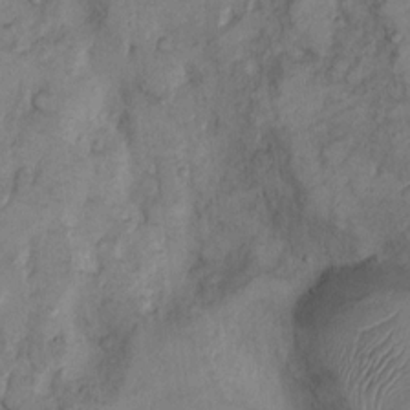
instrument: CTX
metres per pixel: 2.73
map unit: Nhu
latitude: 9.4804
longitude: -24.9702
